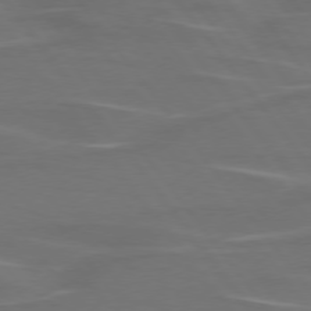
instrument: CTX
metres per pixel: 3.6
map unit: lApd
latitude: 75.4804
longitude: -79.6505
